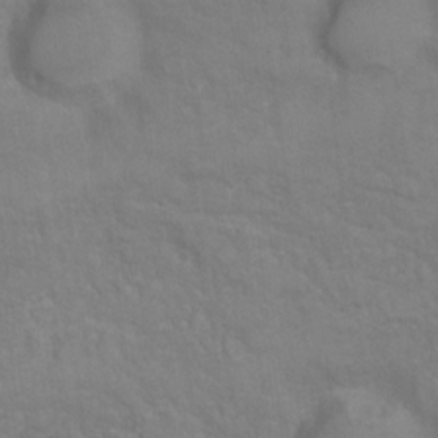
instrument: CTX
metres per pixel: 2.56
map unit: Hto
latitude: 6.7246
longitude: -35.6882
